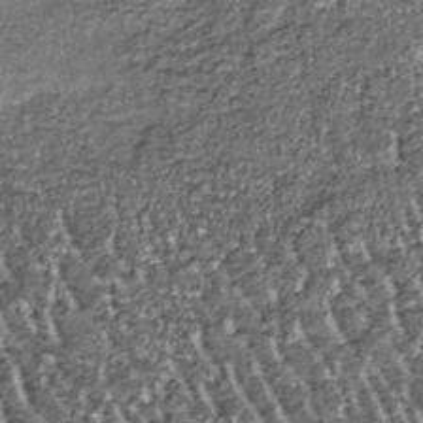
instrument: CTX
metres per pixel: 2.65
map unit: lHb
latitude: -39.0864
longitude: 65.1809
